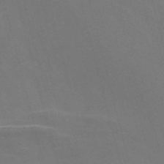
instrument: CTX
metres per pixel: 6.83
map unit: Nve
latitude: -58.5573
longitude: 65.3132
